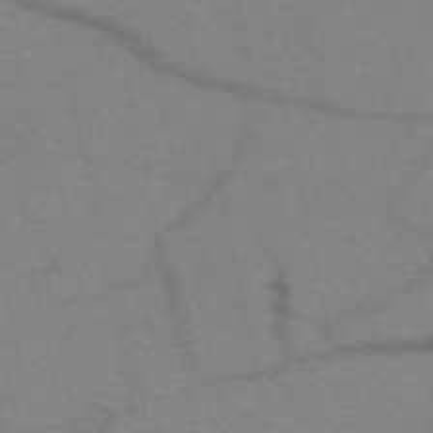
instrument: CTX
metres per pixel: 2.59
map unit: HNb
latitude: -52.2928
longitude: -43.9906
